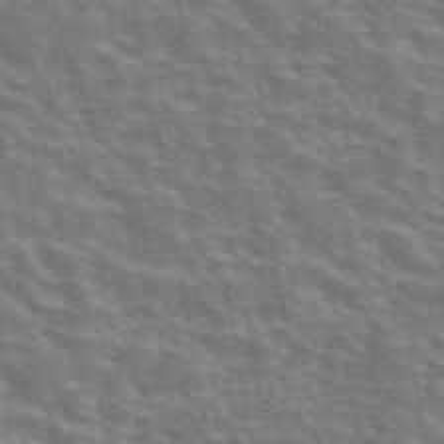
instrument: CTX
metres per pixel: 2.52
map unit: eAb
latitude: 43.6694
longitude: 107.6911
